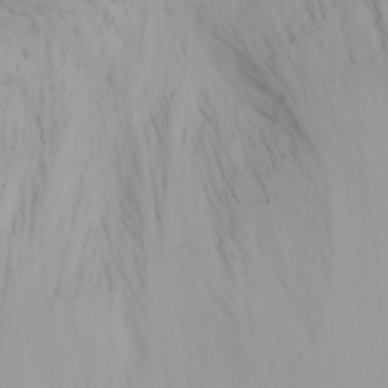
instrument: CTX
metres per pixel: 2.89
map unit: Nhu
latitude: -4.5384
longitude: -84.2901
